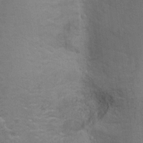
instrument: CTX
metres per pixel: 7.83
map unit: Ht
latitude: 1.0269
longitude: -44.7057
